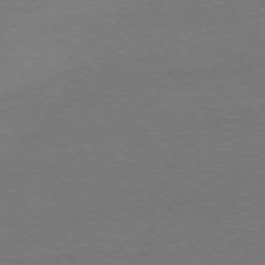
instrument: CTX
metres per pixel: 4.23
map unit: Ap
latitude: -75.2376
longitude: -82.5923
